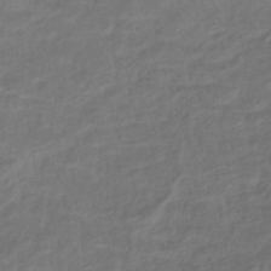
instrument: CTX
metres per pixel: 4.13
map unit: eHb
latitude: -43.0675
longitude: 82.1228
